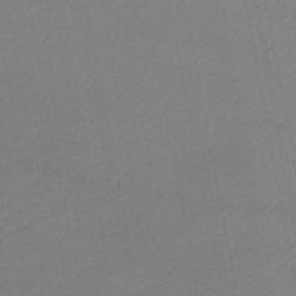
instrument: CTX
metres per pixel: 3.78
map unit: HNb
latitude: -47.6344
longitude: 58.3684
